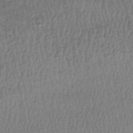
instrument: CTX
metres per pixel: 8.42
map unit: HNhu
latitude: -48.9731
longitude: 101.7099
